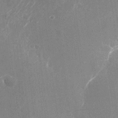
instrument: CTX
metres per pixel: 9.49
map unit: Nhu
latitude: -25.2565
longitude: -71.8961
